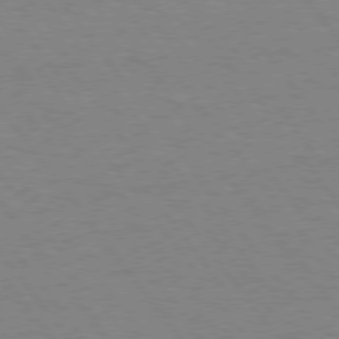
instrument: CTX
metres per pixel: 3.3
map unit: Hpe
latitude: 74.8191
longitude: -136.4790
